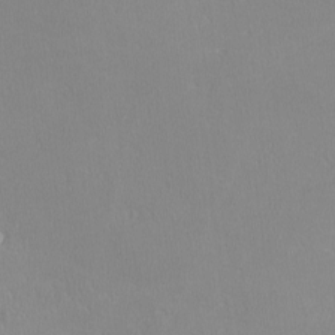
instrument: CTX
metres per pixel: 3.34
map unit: lHvf
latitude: -12.0094
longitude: -99.8205
